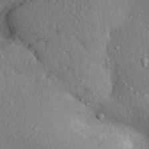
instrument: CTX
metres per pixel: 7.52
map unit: Aa
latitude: 31.2348
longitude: -145.4804
